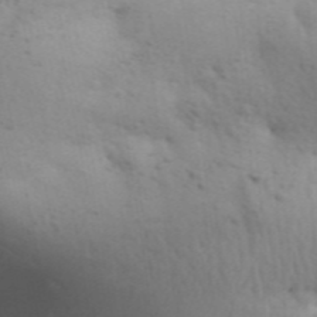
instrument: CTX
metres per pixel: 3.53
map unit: Aa
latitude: 30.9703
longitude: -146.5924
